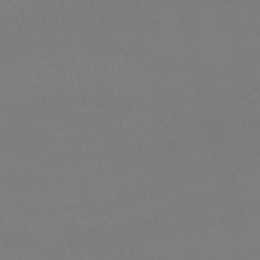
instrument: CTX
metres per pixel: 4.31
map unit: lHb
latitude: -47.9745
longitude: 63.4643
